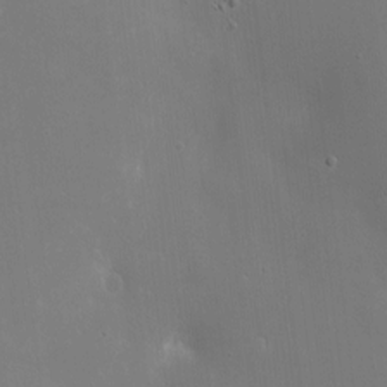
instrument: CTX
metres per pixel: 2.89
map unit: eHh
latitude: 5.0458
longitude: -69.1025
